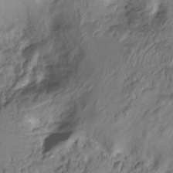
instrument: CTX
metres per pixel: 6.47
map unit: Nhu
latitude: -15.3510
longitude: -26.9325
